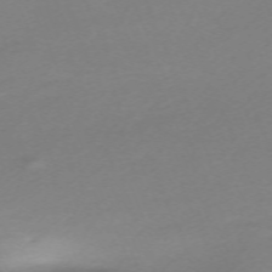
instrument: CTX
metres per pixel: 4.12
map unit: Nhu
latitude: -67.5777
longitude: 39.8989
